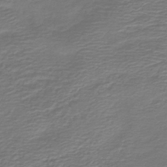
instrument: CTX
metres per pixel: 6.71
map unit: HNb
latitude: -42.6707
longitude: 50.1606
